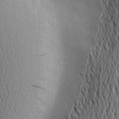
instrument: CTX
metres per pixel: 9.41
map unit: Nve
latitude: -9.4454
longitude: 174.0472
